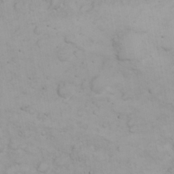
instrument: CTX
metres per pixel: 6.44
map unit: eHh
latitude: 22.8191
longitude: -59.6127
